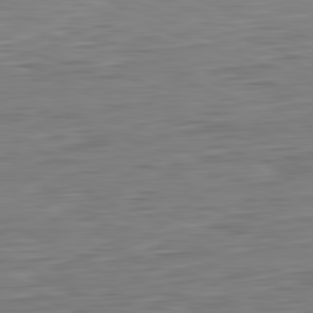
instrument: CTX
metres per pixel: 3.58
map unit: Hpe
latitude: -82.5007
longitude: 7.7099
